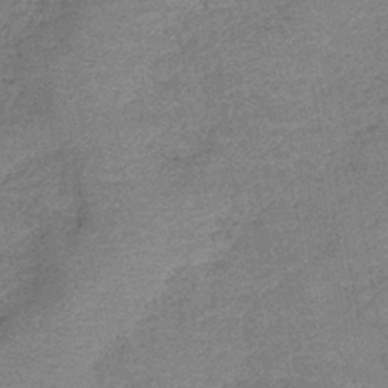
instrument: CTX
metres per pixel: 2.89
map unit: lHb
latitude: -42.2928
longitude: 80.0283
